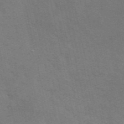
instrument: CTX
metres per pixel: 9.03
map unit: ANa
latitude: 49.5749
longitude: -72.3279
